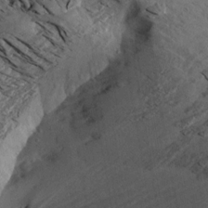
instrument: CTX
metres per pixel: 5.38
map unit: Aa
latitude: 13.5182
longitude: -141.8772
